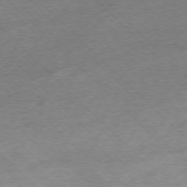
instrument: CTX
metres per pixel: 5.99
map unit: Ap
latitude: -76.8786
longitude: -97.3482
